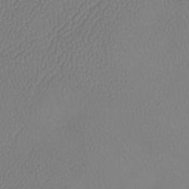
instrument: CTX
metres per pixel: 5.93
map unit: Htu
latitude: -13.5966
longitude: -47.4238
